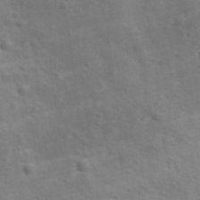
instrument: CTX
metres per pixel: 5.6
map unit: Ave
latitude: 11.8206
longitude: -104.6869
